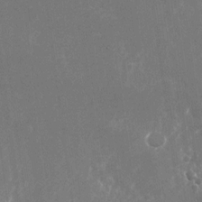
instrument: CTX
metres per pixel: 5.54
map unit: Nhu
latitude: -25.1620
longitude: -72.1200
